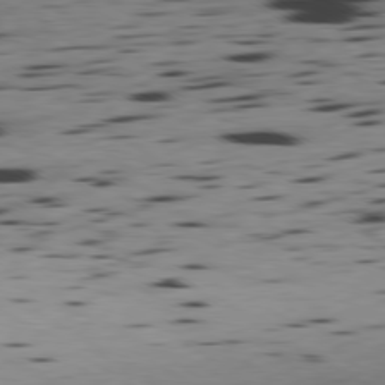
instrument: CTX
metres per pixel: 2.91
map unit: Ap
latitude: -79.9367
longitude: -100.3845
